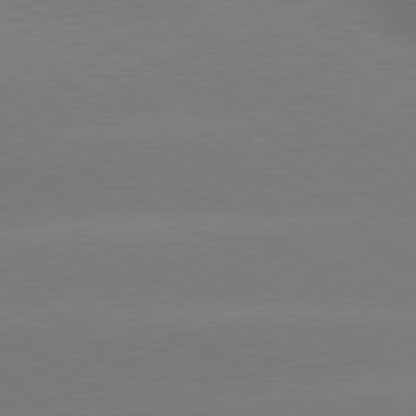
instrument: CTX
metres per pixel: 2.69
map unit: lApd
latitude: 80.0255
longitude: -149.1970
